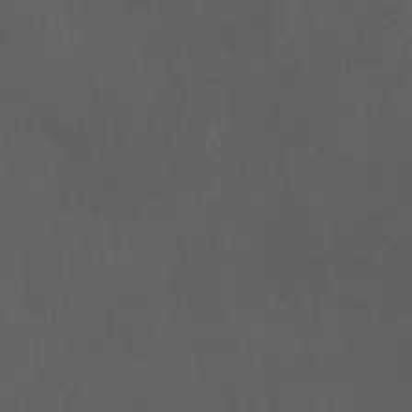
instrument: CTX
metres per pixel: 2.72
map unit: Ht
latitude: 5.0269
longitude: -28.9136
